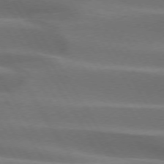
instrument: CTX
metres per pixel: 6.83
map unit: lApd
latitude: 73.8206
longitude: -51.4993
